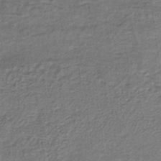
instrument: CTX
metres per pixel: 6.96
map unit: HNb
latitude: -35.9745
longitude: 57.2943
